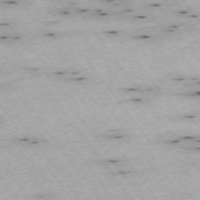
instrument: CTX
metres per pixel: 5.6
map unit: Hpe
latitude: -74.5007
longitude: 2.4440
